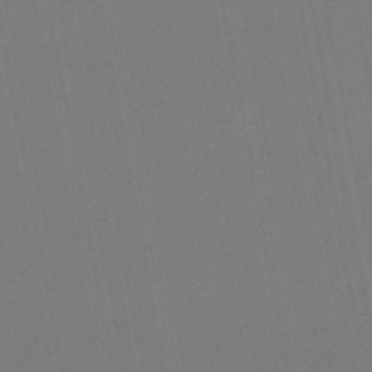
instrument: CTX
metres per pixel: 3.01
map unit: lHb
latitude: -47.5777
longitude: 74.0850
